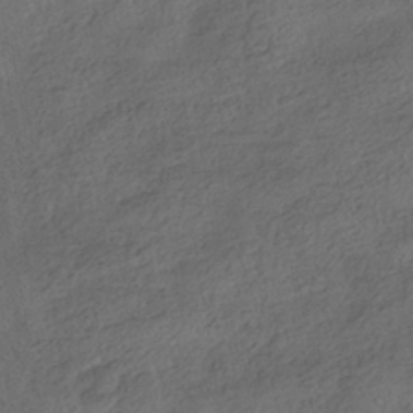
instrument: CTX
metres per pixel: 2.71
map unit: HNhu
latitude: -39.1620
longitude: 97.4077
